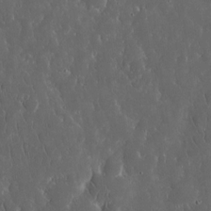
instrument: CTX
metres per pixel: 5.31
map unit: eHh
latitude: 15.5938
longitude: -73.1404
